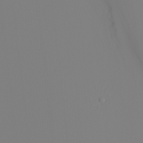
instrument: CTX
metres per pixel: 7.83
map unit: Nhu
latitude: -4.4440
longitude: -93.2537
